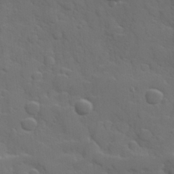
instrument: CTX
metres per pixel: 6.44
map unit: Hve
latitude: 25.1025
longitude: 148.2740
